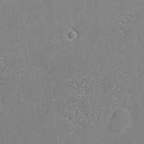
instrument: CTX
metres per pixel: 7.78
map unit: eHh
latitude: -2.8974
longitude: -80.8758
